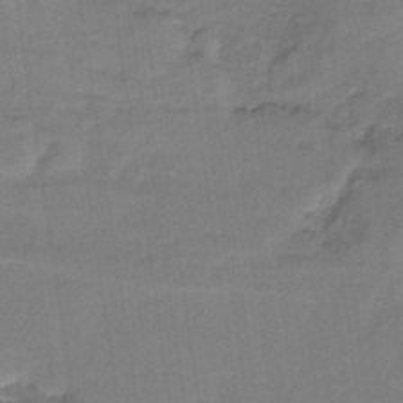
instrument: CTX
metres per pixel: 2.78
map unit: HNb
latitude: -35.8044
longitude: 57.3321
